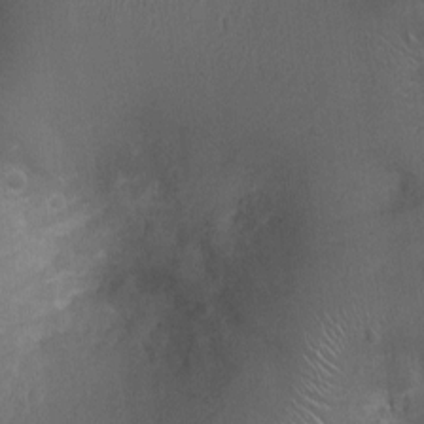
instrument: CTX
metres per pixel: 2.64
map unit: Ht
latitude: -3.9367
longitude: -15.7261
